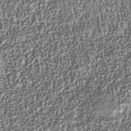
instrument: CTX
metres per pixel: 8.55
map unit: Nhu
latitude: -40.8219
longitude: -86.1200
